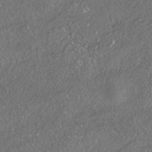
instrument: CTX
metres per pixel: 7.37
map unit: HNhu
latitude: -41.2187
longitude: 107.8612
